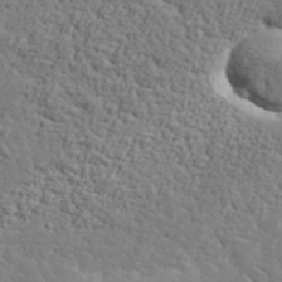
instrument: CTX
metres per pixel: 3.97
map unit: lHvf
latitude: 37.8206
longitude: -92.1955
